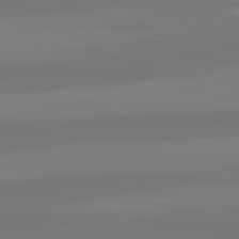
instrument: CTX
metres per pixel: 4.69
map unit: lApd
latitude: 81.6883
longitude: -176.3656
